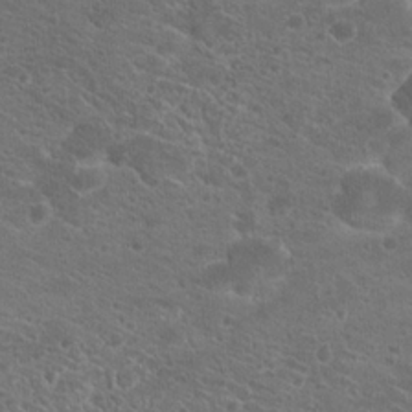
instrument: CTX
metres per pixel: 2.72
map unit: Hto
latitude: 19.4804
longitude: -36.8191
